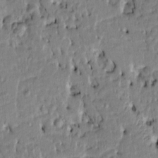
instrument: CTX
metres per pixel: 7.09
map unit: Htu
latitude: 3.3481
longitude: 151.7855
